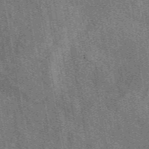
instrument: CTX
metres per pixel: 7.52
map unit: eAb
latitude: 48.8002
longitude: 112.1228
